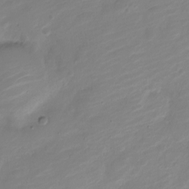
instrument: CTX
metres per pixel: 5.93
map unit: Nve
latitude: -19.1242
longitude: 108.0850
